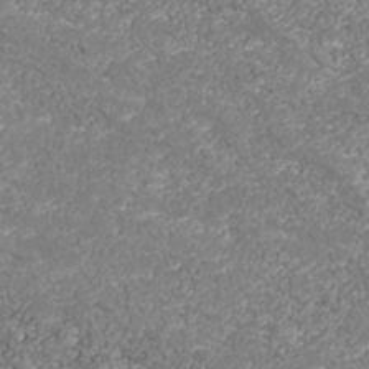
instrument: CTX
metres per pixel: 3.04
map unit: Nhu
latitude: -39.1431
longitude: -84.5546
